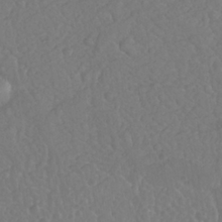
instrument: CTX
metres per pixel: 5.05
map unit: Nhu
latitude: 25.8205
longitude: -57.3859
